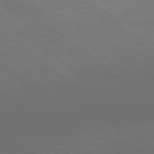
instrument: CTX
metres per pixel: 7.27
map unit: Ap
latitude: -78.6329
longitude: -93.0647
